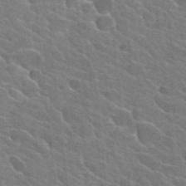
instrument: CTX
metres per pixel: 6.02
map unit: Hto
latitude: 25.2348
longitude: -36.6680
